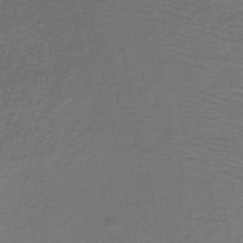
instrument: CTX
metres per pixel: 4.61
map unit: HNb
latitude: -44.2928
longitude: 52.5951
